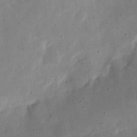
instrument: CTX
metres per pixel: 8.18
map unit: eHh
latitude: 7.2537
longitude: -71.6505
